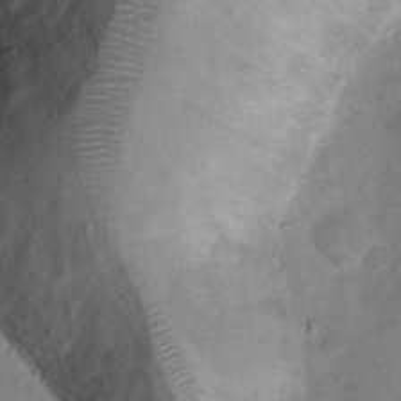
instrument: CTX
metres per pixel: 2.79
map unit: Ht
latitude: 15.3482
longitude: -41.2348
